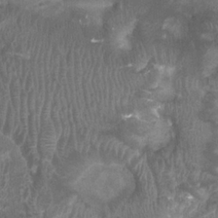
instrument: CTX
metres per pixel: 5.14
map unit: Ht
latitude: 3.1214
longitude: -19.6505
